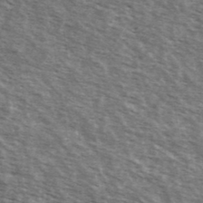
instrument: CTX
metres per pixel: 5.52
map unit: Ave
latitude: 39.1025
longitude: -109.7638
